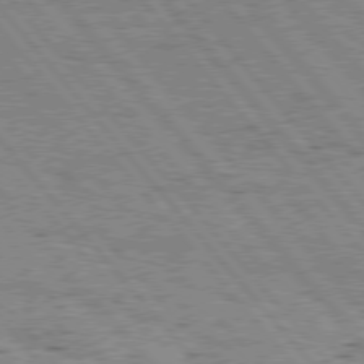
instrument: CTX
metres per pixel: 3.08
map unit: Hpe
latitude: 76.0633
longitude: -150.1955
